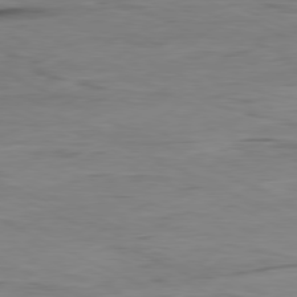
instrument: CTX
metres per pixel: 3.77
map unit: Ap
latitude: -80.6519
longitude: -82.4790
